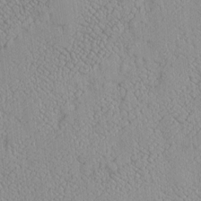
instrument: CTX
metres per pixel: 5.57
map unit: Htu
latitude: -6.8219
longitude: 156.2361
